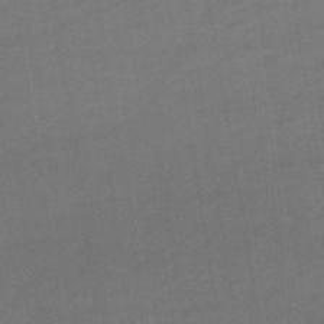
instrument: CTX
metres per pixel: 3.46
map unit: lHb
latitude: -44.8030
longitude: 72.7463
